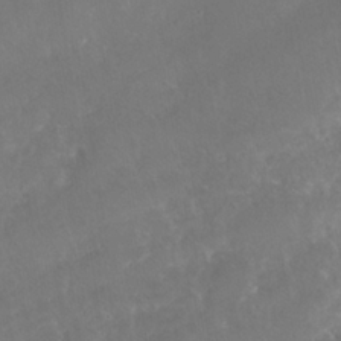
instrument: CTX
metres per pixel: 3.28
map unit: Nhe
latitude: -37.8233
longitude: -113.5560
